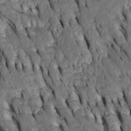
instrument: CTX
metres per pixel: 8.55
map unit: Htu
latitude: -3.0297
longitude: 150.9919
